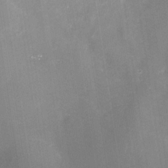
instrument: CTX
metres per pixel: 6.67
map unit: Nhe
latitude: -33.4266
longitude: -87.6694
